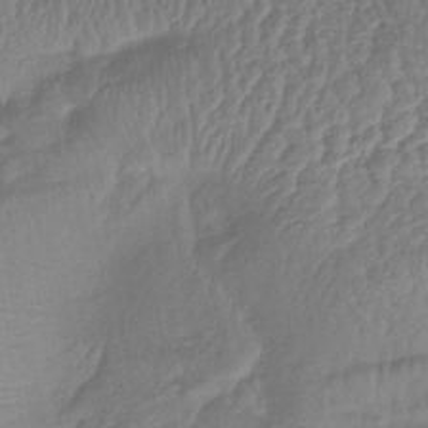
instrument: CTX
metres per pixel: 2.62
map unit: lHb
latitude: -42.9919
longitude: 81.6533
